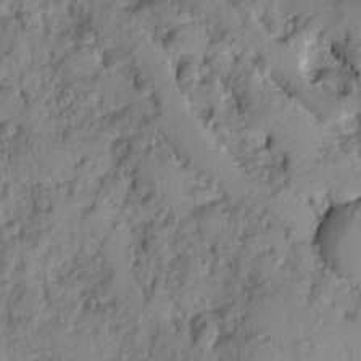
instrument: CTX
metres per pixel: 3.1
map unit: Ave
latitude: 0.1766
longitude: -110.2712
